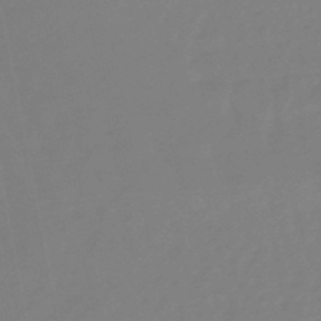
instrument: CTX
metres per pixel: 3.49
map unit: lHb
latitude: -49.1054
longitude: 78.5762
